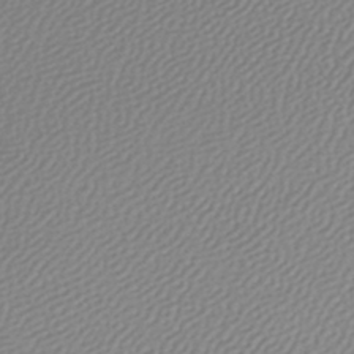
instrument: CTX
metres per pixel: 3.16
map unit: lHb
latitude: -45.8045
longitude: 71.1242
